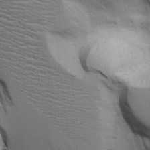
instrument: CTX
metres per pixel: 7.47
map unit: Aa
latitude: 18.4601
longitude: -125.5938
